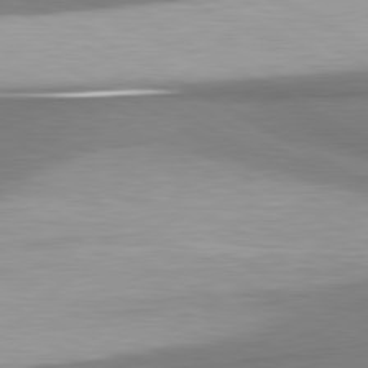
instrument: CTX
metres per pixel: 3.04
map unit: lApd
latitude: 80.6868
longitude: 177.3321
